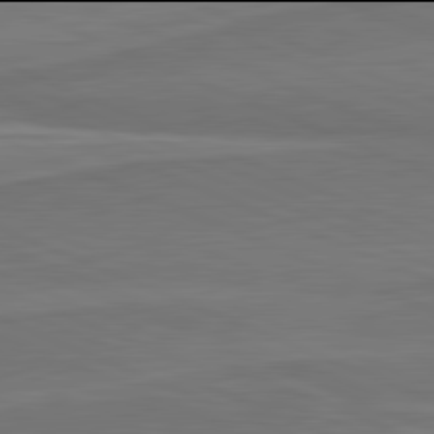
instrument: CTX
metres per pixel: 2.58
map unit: lApd
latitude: 81.9906
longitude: 169.0675
